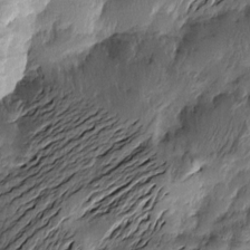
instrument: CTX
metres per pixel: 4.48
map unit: Htu
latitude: -2.6518
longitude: -177.3292
